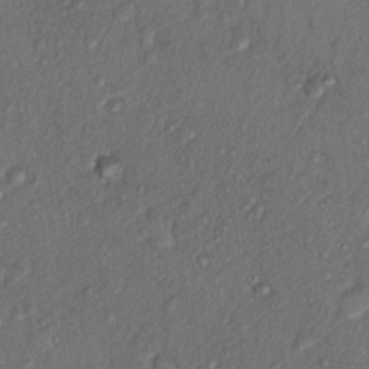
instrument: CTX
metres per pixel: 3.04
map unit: Nhu
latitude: 5.7638
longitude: -23.0269
